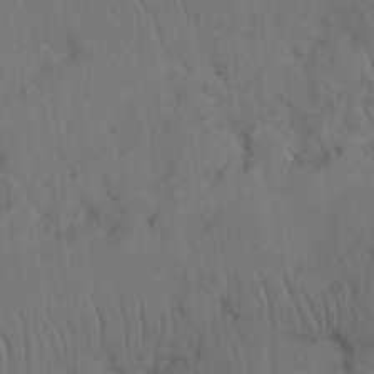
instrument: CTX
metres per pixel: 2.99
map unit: Nhu
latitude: 26.1011
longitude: -70.4979
